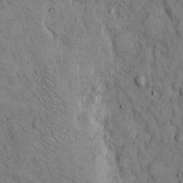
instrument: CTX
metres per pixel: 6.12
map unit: Hto
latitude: 13.0459
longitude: -59.9528
